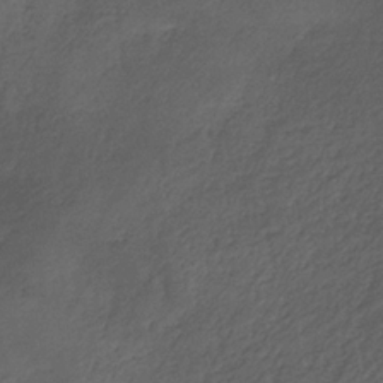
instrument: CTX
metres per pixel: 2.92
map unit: HNb
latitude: -32.4818
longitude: 56.5196
